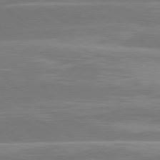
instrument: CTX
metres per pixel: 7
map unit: lApd
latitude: 81.1025
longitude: -129.2915
